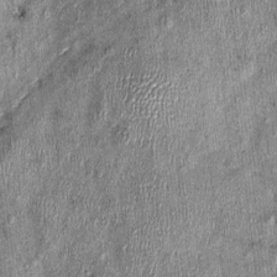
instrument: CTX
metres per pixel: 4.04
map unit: Nhu
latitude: -0.3496
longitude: -15.0837
